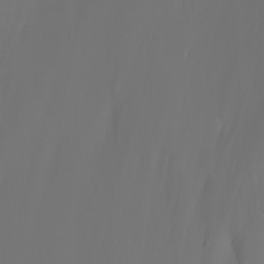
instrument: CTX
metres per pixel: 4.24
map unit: Nhu
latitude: -7.3509
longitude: -82.4412
